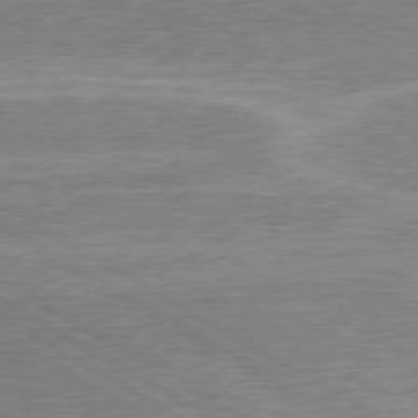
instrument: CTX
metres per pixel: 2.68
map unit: lApd
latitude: 80.7813
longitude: 143.1620
